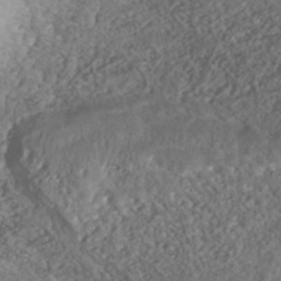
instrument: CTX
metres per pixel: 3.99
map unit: ANa
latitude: -42.4251
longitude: 109.6155
